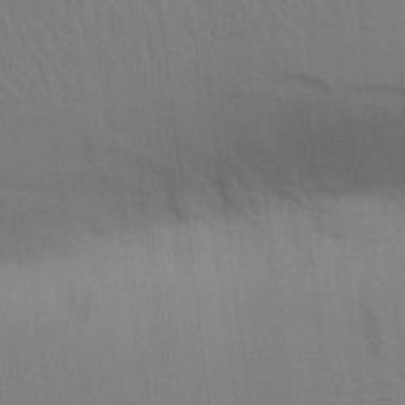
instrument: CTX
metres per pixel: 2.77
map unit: Aa
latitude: 24.8757
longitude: -133.2726
